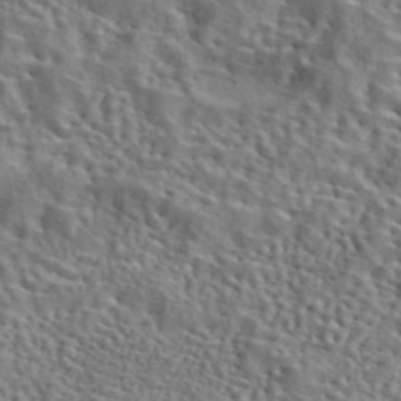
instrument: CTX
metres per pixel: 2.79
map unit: eAb
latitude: 42.9892
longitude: 112.7463
